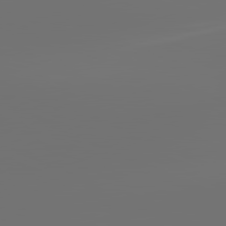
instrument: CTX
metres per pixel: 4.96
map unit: lApd
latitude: 81.9717
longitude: -152.1767
